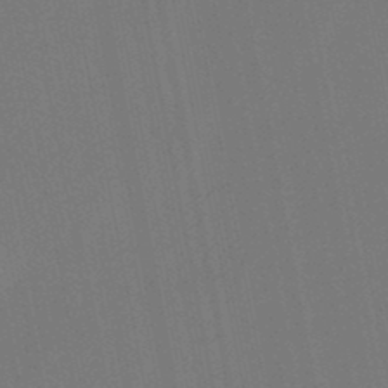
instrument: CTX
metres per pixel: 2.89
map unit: lHb
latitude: -47.8044
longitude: 71.9178
